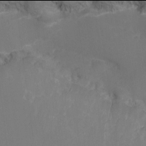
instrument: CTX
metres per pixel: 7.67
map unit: Ht
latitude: -18.0094
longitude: -44.1200
